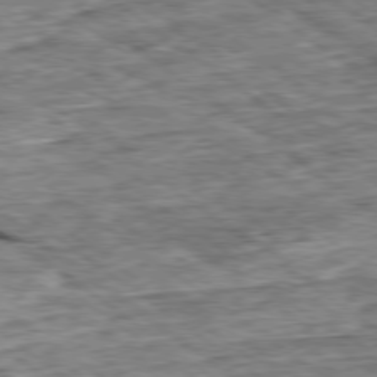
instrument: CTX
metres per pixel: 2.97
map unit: Ap
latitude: -79.3131
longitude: -86.2900
